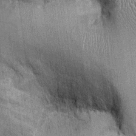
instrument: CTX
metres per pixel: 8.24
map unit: Ht
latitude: -3.0864
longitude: -13.1026
